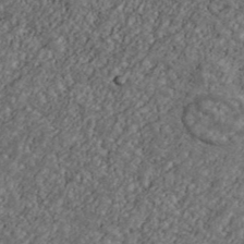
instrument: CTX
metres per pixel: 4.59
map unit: Ave
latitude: 40.1199
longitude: -111.1025
